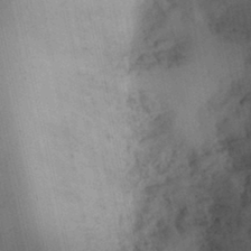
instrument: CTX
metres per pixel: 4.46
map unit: Ht
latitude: 11.0836
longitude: -74.4034
